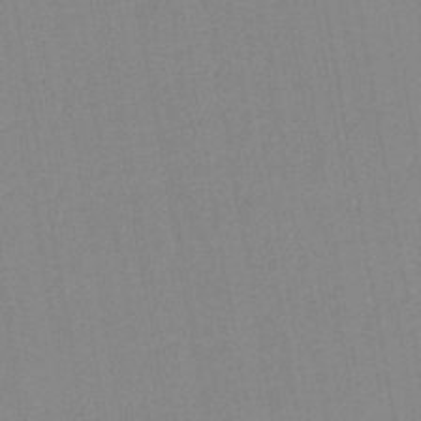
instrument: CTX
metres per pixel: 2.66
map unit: lHb
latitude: -44.0850
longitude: 63.1053
